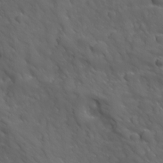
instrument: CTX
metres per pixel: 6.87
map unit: Ave
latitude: 19.0647
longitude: -132.8191
